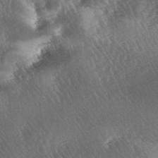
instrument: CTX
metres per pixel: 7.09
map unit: lAa
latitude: -5.3887
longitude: -127.2915
